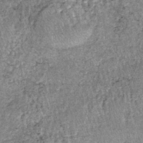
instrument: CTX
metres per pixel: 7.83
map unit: lHb
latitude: -38.6329
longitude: 67.0298
